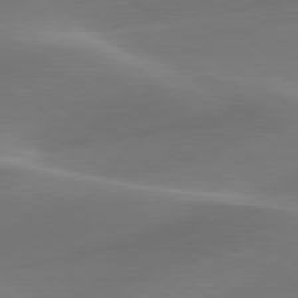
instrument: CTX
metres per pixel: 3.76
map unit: lApd
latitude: 79.9339
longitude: -91.3860
